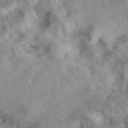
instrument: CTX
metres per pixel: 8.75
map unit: eAb
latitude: 38.9703
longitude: 112.1417
